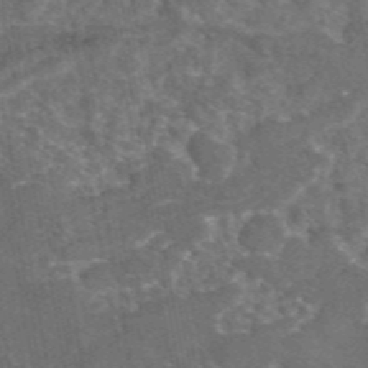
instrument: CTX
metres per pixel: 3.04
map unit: eAb
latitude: 45.1970
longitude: 115.7288
